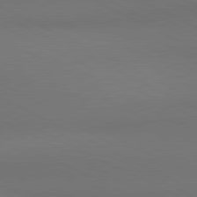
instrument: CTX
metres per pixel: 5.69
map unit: lApd
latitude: 81.0269
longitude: 138.1039
